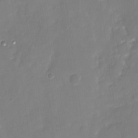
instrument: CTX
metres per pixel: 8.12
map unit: Nhu
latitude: -29.5966
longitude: -78.1956
